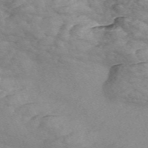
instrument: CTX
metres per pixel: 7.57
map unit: Nve
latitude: -57.0297
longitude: 58.0472
